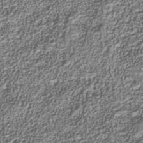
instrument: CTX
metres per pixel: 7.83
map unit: Nhu
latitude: -39.4455
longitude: -85.6694
